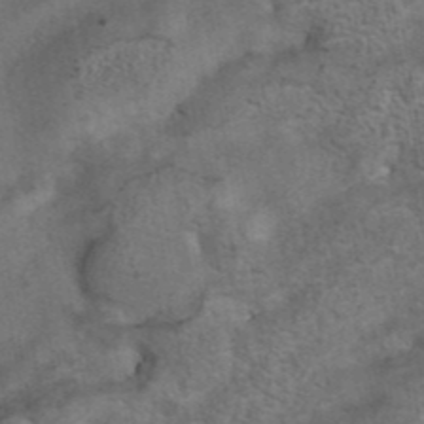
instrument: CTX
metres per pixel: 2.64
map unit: eAb
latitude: 41.9906
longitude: 104.3495
